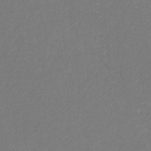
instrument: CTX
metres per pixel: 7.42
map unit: eHb
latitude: -31.1620
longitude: 68.3306
